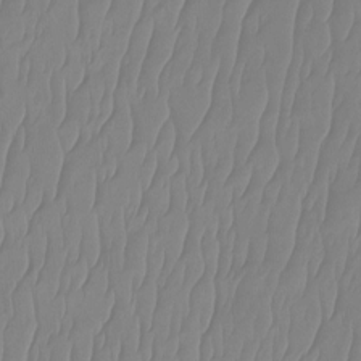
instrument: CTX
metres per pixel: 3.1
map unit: Ht
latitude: -15.1243
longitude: -48.7813
